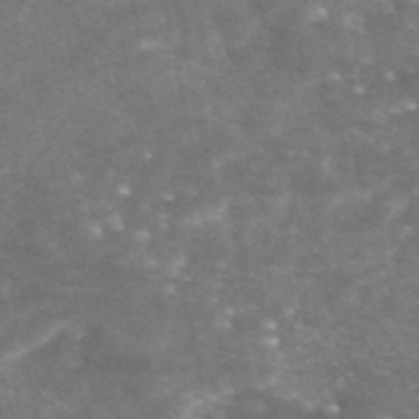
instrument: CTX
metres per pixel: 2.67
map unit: eAb
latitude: 47.2726
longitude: 120.0094
